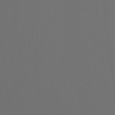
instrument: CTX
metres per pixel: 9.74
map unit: Htu
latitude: -11.8611
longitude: -70.8380
